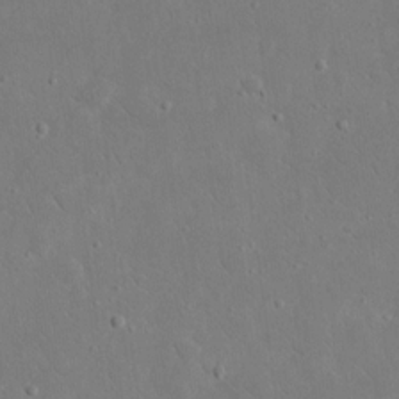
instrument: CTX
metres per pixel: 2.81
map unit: eHh
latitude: 17.0458
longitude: -71.2537
